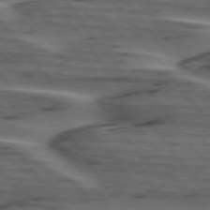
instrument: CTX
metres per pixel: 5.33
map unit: lApd
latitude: 75.5560
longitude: -71.1403
